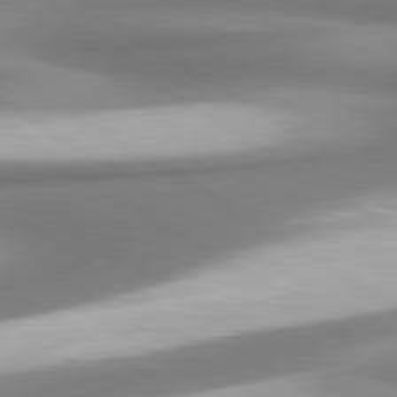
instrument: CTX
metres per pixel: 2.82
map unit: lApd
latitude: 80.3089
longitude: 179.5966
